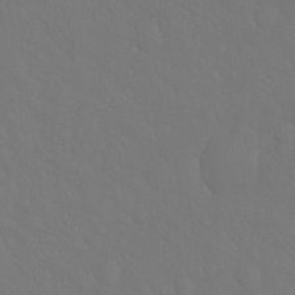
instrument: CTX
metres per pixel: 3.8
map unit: Hto
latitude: -8.2739
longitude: -45.9339
